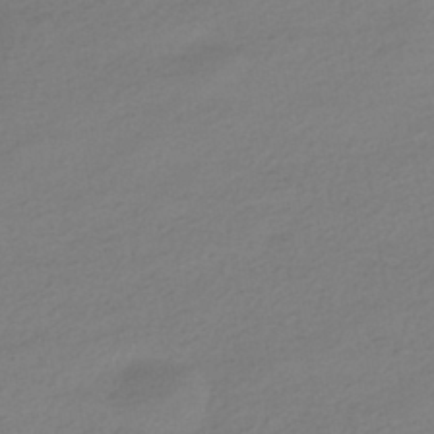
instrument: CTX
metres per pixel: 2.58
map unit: HNhu
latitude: -41.4832
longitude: 95.7666
